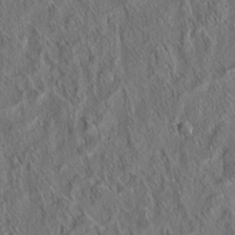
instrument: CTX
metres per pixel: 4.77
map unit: eHh
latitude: 6.3089
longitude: -76.5356
